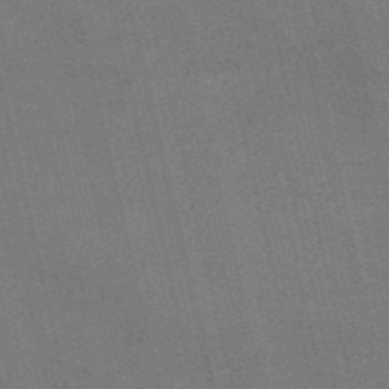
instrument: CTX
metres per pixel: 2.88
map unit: HNb
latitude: -52.7274
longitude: -40.8380
